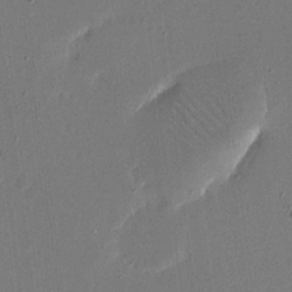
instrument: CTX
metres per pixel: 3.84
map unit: eHh
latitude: 16.3467
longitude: -70.1767
